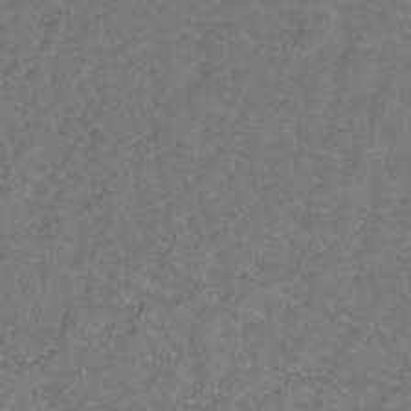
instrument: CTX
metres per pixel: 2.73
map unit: Hto
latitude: -2.0283
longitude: -34.2144
